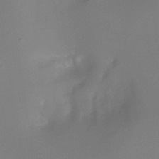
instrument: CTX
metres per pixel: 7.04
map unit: Ht
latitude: -11.4643
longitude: -45.8772
